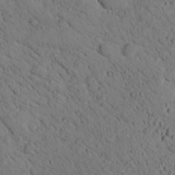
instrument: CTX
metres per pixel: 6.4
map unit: lHvf
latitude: 14.0255
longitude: 178.8408
